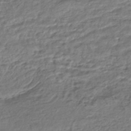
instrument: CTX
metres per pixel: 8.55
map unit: HNhu
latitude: -45.8800
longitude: 101.5210
